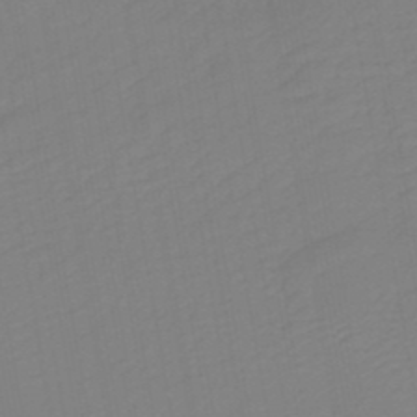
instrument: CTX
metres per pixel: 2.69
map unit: HNb
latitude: -48.6708
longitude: 59.4265
